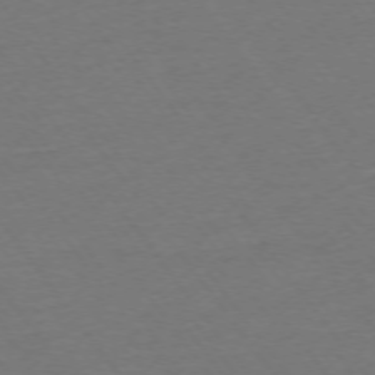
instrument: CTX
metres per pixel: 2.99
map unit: Ap
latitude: -75.2565
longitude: -83.8394
